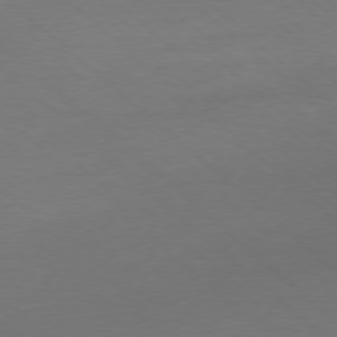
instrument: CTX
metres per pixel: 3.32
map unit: Ap
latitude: -78.5195
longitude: -70.3656
